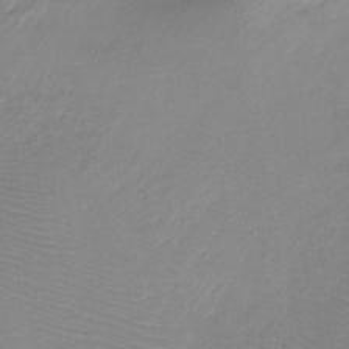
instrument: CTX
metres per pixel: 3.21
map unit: Ht
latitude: -10.0850
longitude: -38.9891
